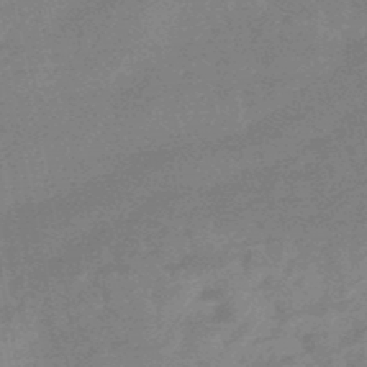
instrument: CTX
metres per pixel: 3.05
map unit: lHb
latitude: -48.4062
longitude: 82.0283
